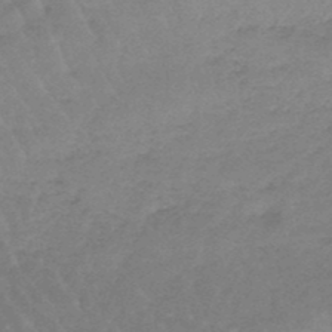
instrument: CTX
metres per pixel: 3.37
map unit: lHb
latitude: -47.6533
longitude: 76.0661
